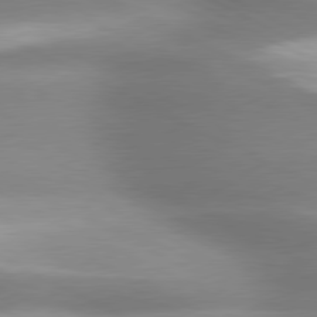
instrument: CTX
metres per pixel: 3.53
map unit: lApd
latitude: 79.5560
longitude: -120.4790
